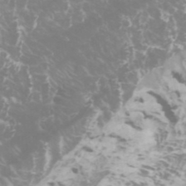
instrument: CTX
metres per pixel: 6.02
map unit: Htu
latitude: -5.9367
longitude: -72.9136
